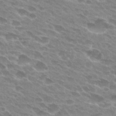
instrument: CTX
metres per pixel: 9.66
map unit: Hto
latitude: 28.3467
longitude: -42.4412
